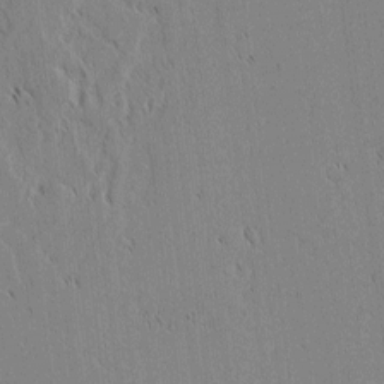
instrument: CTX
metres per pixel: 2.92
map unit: lAvf
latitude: 1.3103
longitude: -107.1025
